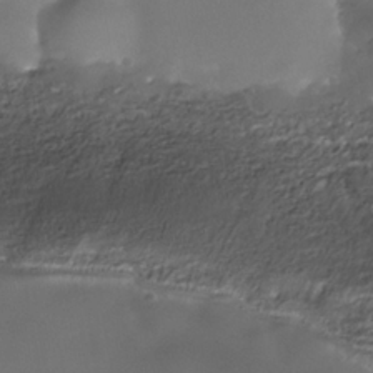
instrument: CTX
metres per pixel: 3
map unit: Nhe
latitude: -35.7667
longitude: -131.0837
